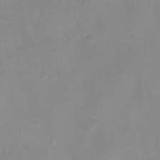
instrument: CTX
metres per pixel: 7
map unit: Ht
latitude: -4.3684
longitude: -19.2915
